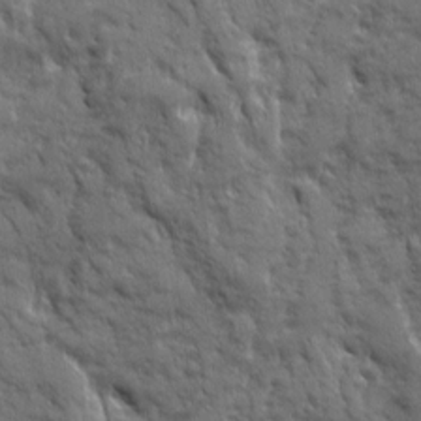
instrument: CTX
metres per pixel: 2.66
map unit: Ave
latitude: 19.6694
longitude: -134.1577
